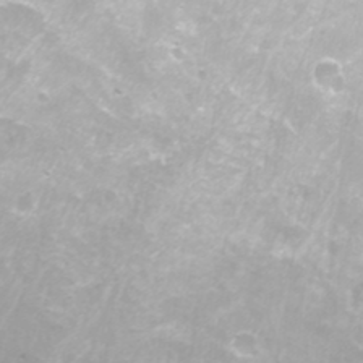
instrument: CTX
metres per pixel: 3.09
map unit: Nhu
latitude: -8.2928
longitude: -73.7827
